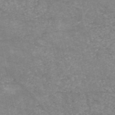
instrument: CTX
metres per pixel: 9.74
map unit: HNb
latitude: -53.8800
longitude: -38.8380
